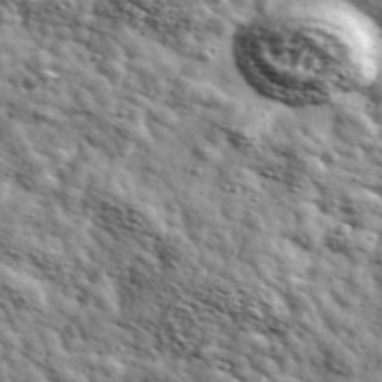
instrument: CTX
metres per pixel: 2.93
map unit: Ave
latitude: 41.5560
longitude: -107.3671
